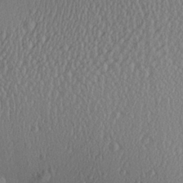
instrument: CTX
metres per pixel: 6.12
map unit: Aa
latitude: 24.7057
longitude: -135.3292
